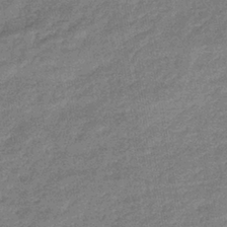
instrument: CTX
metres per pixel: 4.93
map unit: eHb
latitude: -38.0472
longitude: 80.3118
